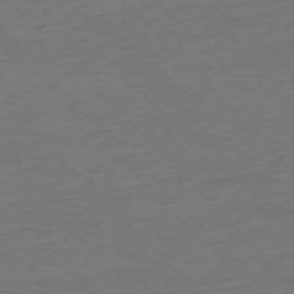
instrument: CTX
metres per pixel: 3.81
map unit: Ap
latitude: -77.0109
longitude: -92.9702
